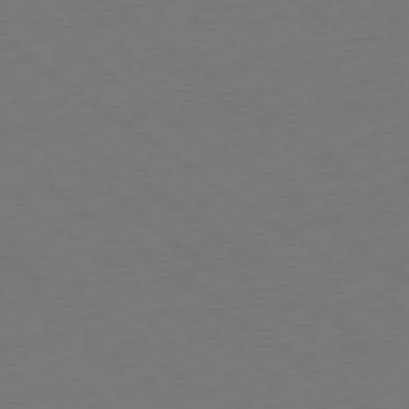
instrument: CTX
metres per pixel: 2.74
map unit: Ap
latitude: -78.8975
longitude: -95.1970
